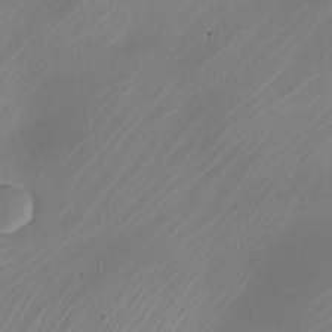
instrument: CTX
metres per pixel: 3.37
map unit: Nhe
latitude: -19.3699
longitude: 144.3306
